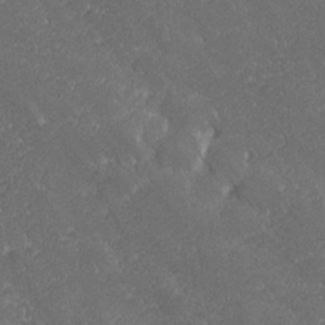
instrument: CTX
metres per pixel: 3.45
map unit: lHvf
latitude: 27.0081
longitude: 140.8408
